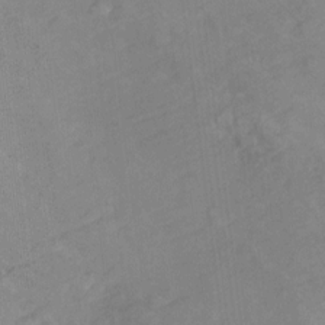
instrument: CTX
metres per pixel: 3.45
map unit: Hto
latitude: 7.3104
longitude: -36.7058
